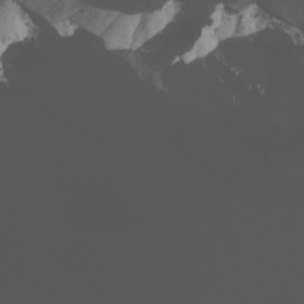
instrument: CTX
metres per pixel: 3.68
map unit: Nhu
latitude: -5.9178
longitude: -94.4223
